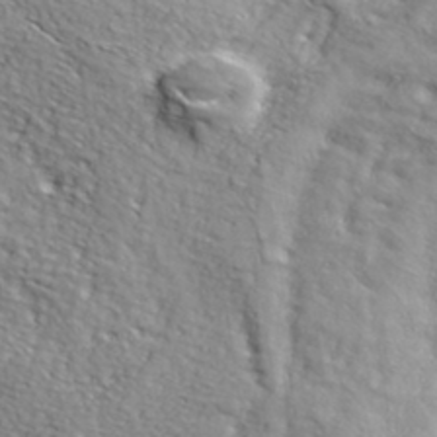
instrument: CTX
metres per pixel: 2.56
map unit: eHh
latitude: 36.5735
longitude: -80.5924
